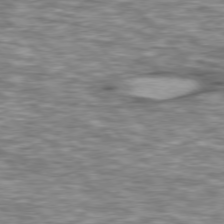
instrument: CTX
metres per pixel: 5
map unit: lApd
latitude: 76.5923
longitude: -50.1388
